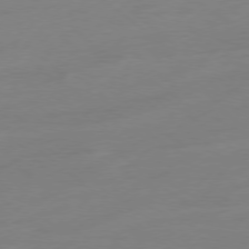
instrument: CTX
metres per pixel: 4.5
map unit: Ap
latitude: -78.4440
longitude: -98.8569
